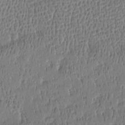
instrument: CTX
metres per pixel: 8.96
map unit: Htu
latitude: -4.5196
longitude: 176.3117
